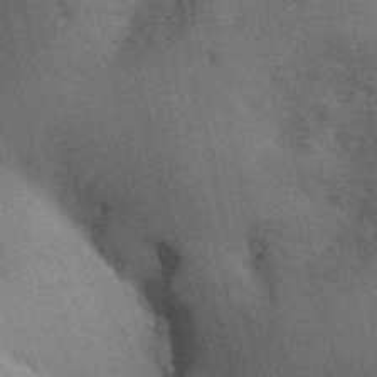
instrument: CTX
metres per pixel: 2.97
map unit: Ht
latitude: -3.0864
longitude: -15.2537
